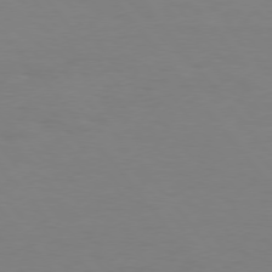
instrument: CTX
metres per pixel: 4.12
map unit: Hpe
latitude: 75.5371
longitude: -140.9891
